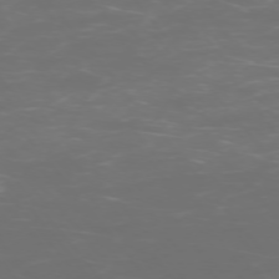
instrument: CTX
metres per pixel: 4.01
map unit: Ap
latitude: -75.0676
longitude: -77.1025
